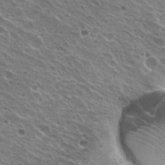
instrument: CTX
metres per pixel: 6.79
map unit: Hto
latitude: 22.9892
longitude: -31.7261
